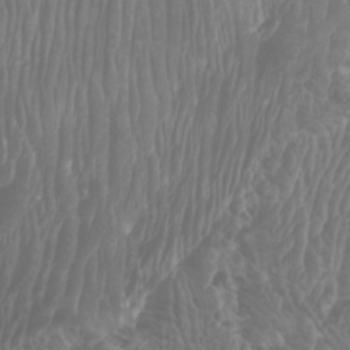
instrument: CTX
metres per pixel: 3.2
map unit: Htu
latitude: -6.3495
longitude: -74.8380
